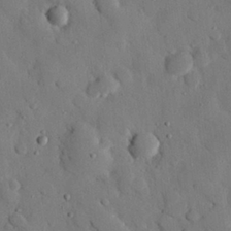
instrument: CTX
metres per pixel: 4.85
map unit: eHh
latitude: 26.5357
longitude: -77.3859
